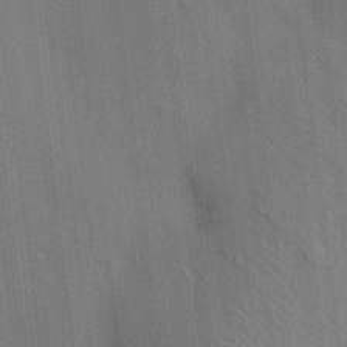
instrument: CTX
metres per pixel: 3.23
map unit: HNhu
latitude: 12.6491
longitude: 10.0661
